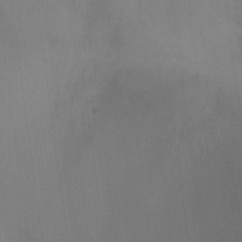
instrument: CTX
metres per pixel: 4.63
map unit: Ht
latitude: -3.1620
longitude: -17.4993
